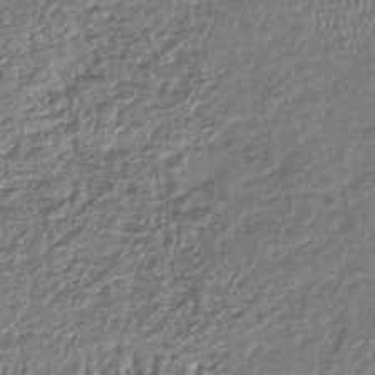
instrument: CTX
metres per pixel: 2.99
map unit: lHb
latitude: -43.7288
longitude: 68.8974
